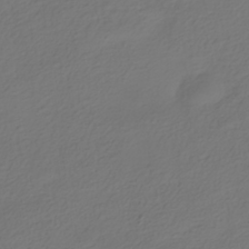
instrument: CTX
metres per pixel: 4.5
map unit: HNhu
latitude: -39.9367
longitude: 103.8989
